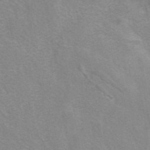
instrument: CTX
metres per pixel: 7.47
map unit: eAb
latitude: 41.9528
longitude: 107.1242
